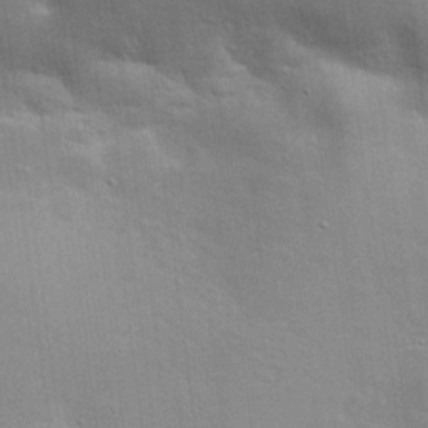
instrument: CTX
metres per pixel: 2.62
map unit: Hto
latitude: 20.5546
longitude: -52.1200
